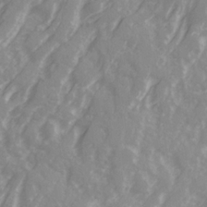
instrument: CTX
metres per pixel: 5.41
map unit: Ave
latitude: 21.6316
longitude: -131.9906
